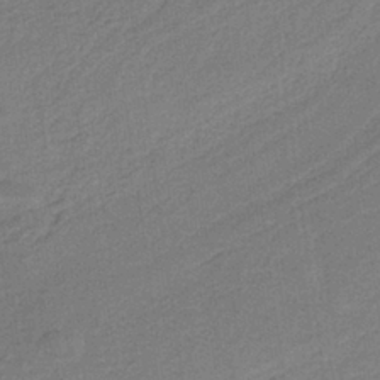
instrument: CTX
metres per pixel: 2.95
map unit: HNb
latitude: -36.8597
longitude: 56.9730
